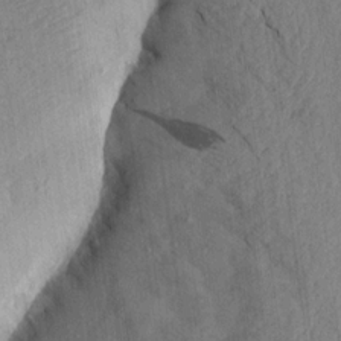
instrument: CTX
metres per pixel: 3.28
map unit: Aa
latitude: 15.3671
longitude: -146.8191
